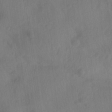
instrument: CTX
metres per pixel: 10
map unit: Ave
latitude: 21.8017
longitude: -137.9906
